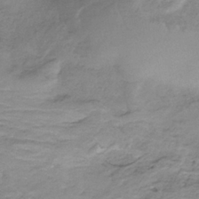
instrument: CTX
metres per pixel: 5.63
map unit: HNb
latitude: -33.5399
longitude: 60.6707
